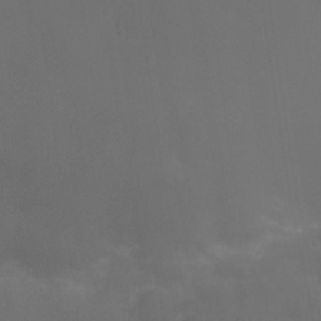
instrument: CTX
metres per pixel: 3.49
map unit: Ht
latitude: 0.9513
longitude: -22.0255
